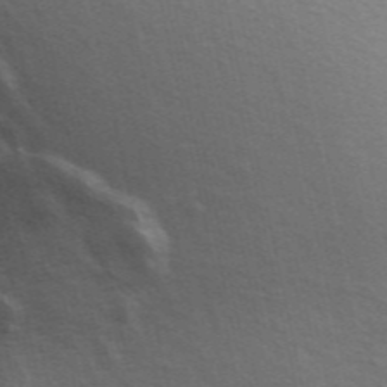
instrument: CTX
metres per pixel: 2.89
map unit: ANa
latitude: 49.0836
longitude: -75.2726
